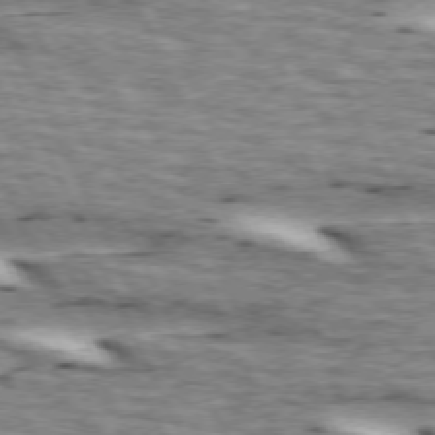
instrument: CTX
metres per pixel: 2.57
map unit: lApd
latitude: 73.0459
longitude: -54.5735
